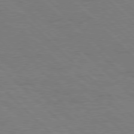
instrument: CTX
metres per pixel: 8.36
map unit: Hpe
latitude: 77.7827
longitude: -154.9703
